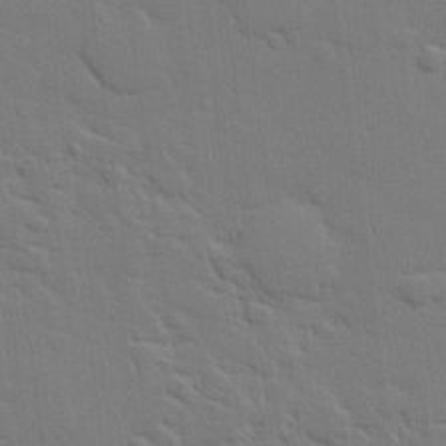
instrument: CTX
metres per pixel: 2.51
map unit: eHh
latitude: 26.1200
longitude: -81.6316
